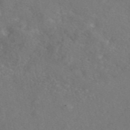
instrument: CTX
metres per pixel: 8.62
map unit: eAb
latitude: 47.0081
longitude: 110.6329
